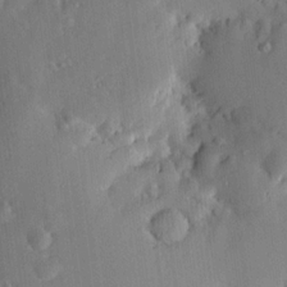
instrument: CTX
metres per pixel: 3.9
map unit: lHvf
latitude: 14.1389
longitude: 179.2754
